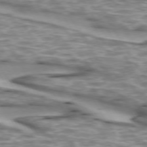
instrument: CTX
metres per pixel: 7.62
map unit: lApd
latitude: 73.4994
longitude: -56.9135
